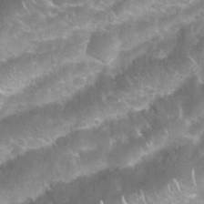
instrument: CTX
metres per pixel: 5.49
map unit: Nhu
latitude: 24.1955
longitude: -61.0836
